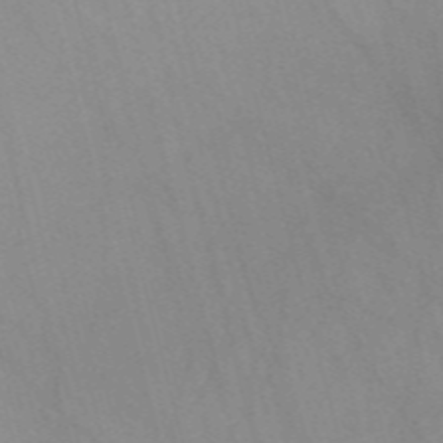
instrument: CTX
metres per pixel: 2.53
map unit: Nve
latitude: -57.8233
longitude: 63.9745
